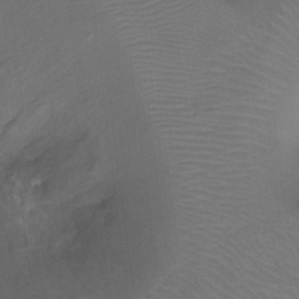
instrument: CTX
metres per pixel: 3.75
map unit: Ht
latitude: -11.3888
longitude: -44.2711
